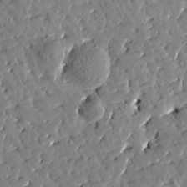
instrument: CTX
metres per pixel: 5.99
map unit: Htu
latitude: 0.8002
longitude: 179.7477
